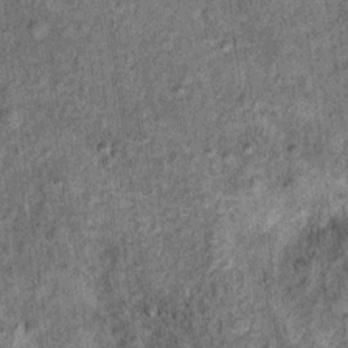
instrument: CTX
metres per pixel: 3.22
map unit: Ht
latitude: 11.4993
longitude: -38.3656
